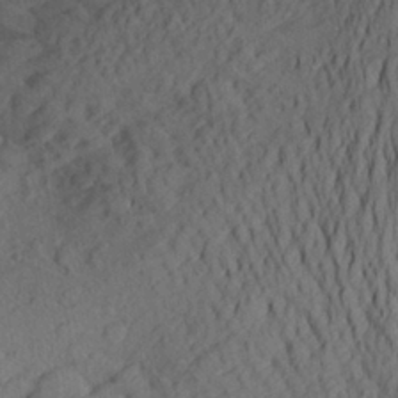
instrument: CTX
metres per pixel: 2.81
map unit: Aa
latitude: 25.5749
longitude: -147.9528
